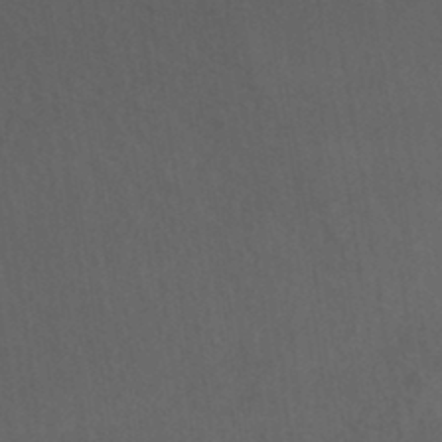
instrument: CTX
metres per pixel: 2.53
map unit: HNhu
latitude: -39.7856
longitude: 97.3699
